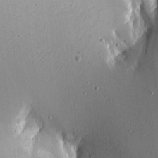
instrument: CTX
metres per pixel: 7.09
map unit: Ave
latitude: 16.6302
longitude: -140.6679
